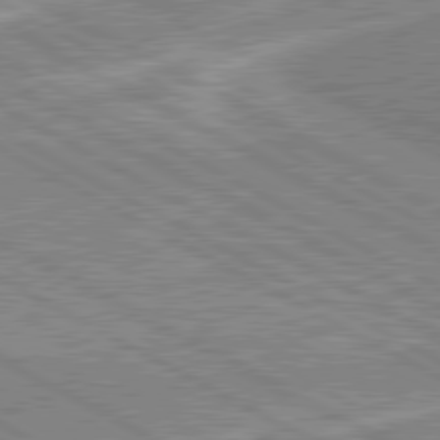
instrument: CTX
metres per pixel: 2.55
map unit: lApd
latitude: 80.4034
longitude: 141.4832
